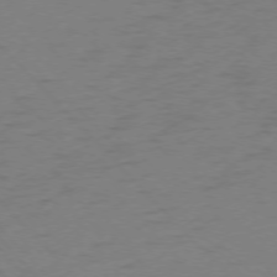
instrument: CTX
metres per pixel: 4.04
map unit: Ap
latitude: -76.4251
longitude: -80.2522
